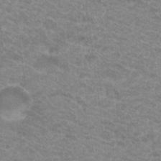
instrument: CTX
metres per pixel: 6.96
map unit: Hto
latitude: 20.0444
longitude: -37.4238
